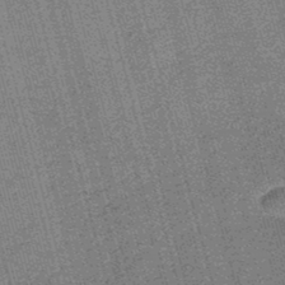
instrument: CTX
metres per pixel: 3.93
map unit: lHb
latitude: -46.2928
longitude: 78.2172
